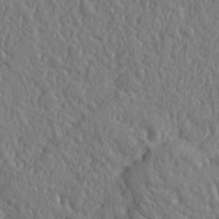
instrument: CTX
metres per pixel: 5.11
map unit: Ht
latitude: 10.1200
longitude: -76.7813
